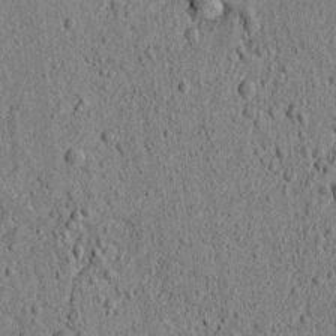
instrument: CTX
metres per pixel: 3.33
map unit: lAvf
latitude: 6.0255
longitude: 166.8408
